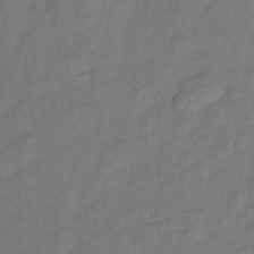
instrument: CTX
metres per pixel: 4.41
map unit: Hto
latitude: 5.3482
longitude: -32.6679
